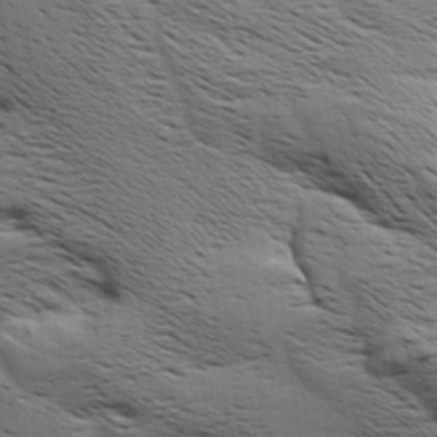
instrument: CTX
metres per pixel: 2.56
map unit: Aa
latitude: 8.6869
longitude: -141.9528
